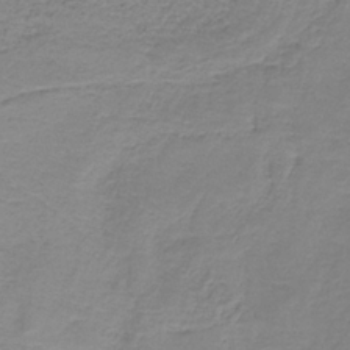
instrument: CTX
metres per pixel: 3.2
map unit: HNb
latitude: -34.9164
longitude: 53.3131
